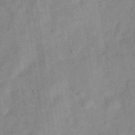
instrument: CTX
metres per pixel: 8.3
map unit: Hve
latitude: -31.1242
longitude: 92.0661
